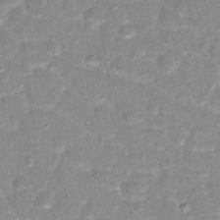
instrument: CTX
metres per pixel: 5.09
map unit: Hto
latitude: 17.1781
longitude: -35.5182
